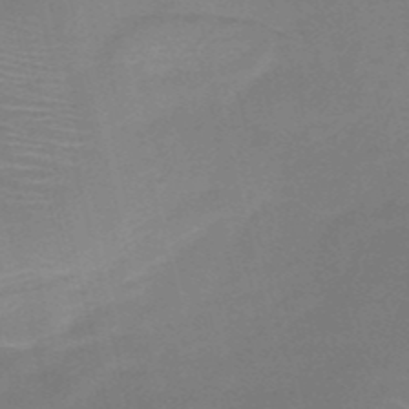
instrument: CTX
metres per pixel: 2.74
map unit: HNb
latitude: -50.3495
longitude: -41.9906
